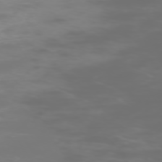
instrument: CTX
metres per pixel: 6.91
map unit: Hpe
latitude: -73.9367
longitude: 5.3509
